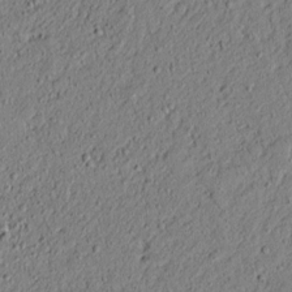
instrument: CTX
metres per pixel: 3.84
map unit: lAvf
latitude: 5.2915
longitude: 167.6911
